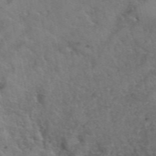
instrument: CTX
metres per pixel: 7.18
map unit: Hto
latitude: 39.5182
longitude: -41.4426
